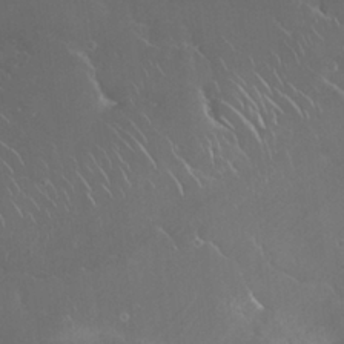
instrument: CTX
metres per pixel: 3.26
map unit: Nhu
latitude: 24.4412
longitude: -59.8205
